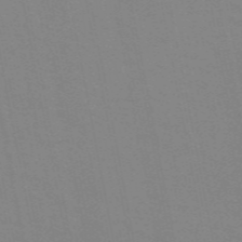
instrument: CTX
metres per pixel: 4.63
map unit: ANa
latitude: 49.4615
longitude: -74.1011
